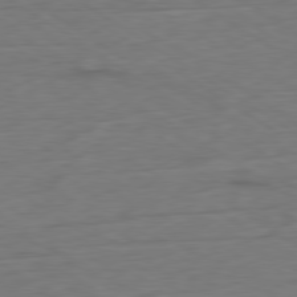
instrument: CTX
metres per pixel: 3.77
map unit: Ap
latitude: -80.5385
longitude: -79.5749
